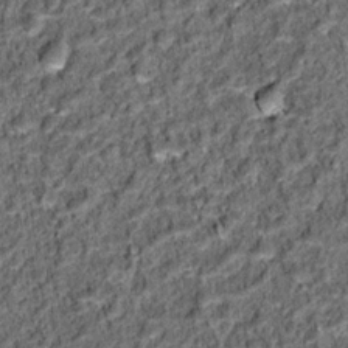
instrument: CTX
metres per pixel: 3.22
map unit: Hto
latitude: 15.4427
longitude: -35.9150
